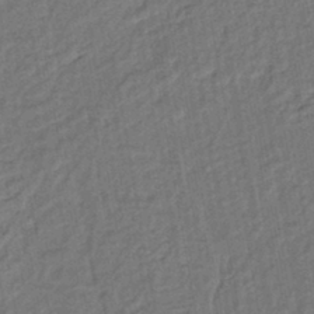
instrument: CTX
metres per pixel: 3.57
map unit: lHb
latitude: -42.6707
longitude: 61.0675
